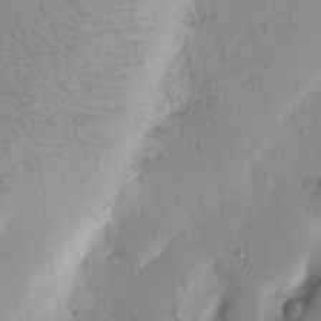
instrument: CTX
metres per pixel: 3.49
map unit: Nhu
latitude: 15.7450
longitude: -78.7058
